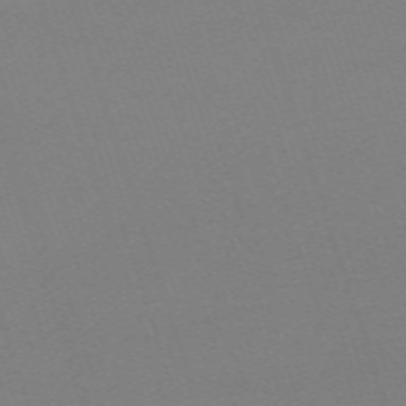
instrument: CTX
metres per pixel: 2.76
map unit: eHh
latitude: -63.0297
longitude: 52.0094
